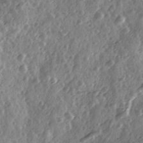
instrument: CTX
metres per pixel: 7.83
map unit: Ave
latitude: 11.9150
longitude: -103.3292
